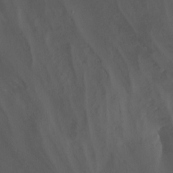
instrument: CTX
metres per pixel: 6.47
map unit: Nhu
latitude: -14.1417
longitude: -52.6491
